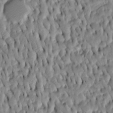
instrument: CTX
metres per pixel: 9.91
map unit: Htu
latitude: -4.0283
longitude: 156.3684
